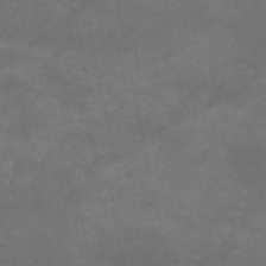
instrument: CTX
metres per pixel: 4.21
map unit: HNb
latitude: -52.9730
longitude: -41.6504
